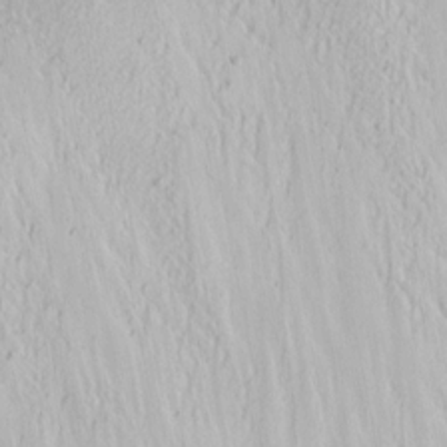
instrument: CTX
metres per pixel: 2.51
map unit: Nhu
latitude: -1.6344
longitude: -73.4805
